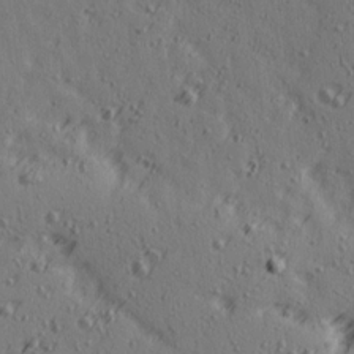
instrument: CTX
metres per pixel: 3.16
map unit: Ave
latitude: 14.4790
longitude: -106.2145
